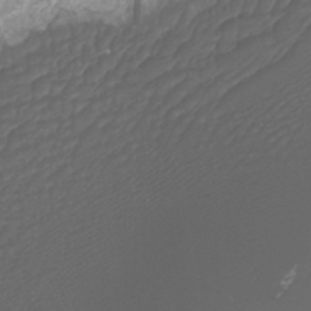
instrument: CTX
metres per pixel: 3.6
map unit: Htu
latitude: -10.9164
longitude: -74.1200
